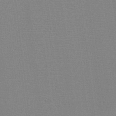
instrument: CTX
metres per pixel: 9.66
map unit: eHh
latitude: -3.7477
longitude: -86.0444
